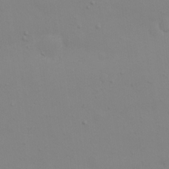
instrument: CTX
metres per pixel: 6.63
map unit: eHh
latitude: 22.3278
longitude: -65.3860
